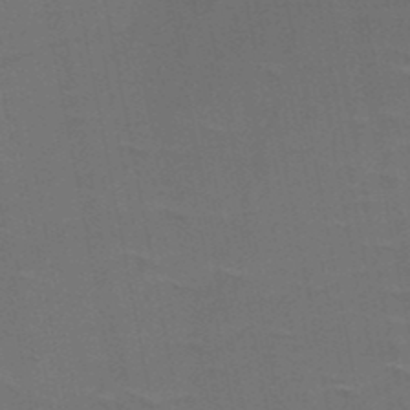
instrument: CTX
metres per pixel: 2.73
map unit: HNb
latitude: -49.1620
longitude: -48.1956
